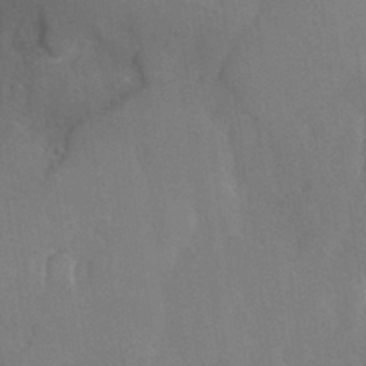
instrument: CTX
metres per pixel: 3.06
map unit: Nhu
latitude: 30.8002
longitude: -56.3278
